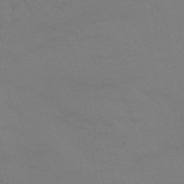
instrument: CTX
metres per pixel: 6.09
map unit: HNhu
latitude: -46.1983
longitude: 90.6708
